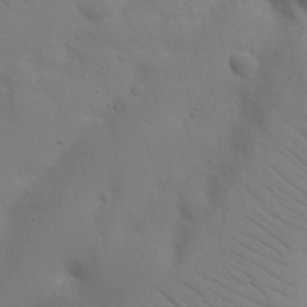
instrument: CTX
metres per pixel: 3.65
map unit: Nhu
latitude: 22.9703
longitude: -73.8773
